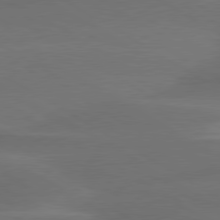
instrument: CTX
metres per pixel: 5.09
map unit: lApd
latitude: 79.7639
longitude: -88.7813
